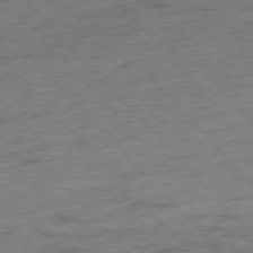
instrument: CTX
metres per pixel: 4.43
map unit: Hpe
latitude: -76.5196
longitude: -11.2537
